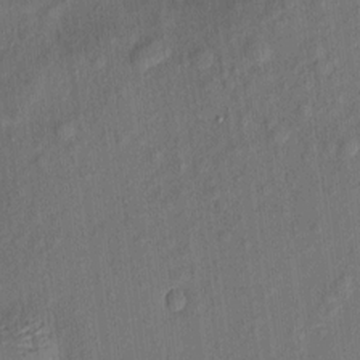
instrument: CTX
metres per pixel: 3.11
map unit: eHh
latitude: 5.2537
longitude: -73.2537
